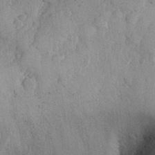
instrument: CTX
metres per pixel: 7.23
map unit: Hve
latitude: 26.1011
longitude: 150.1606
